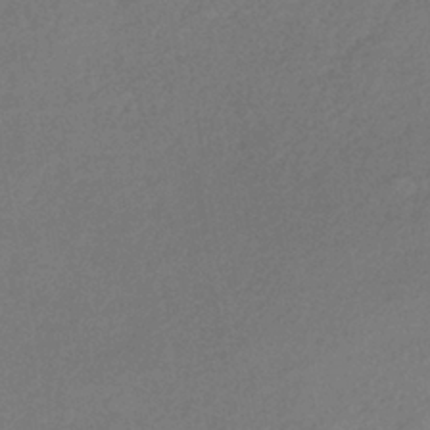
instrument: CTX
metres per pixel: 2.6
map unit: lHb
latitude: -38.7841
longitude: 68.4440
